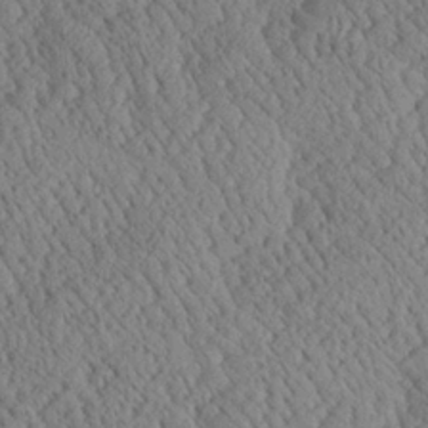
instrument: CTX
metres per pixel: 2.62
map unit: Aa
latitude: 24.6112
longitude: -134.6301
